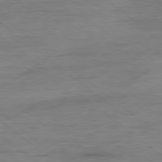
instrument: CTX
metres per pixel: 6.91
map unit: Ap
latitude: -80.0094
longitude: -81.6694
